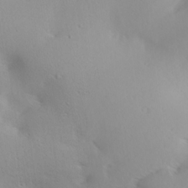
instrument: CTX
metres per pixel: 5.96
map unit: lAa
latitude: 20.2145
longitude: -138.2522
